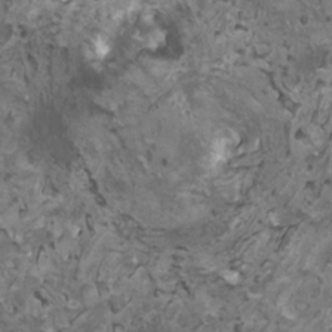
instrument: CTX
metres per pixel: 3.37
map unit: HNhu
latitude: 0.8191
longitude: 5.3320
